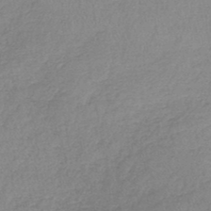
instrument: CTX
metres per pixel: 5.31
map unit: lHb
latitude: -44.4062
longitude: 69.6343
